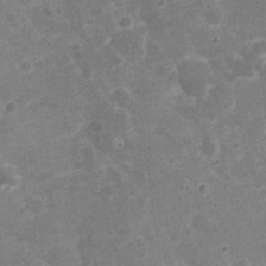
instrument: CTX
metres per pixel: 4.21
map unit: Nhu
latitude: 2.1200
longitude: -15.7450
